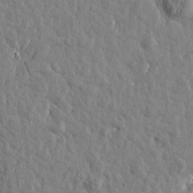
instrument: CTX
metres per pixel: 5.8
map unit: Htu
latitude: 1.3292
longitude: -179.1215
